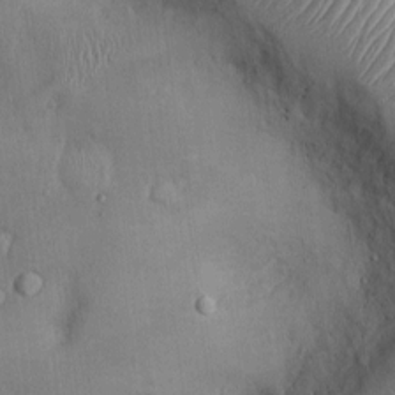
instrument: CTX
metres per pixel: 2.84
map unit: Ht
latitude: -3.2753
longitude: -14.9514
